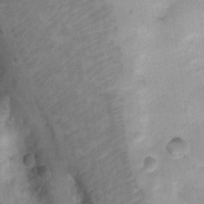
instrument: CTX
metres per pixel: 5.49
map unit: Ht
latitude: 4.8569
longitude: -29.6883
